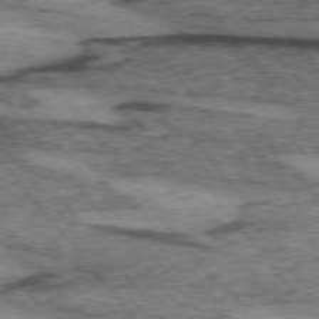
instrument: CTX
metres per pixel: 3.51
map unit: lApd
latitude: 74.5357
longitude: -77.2537
